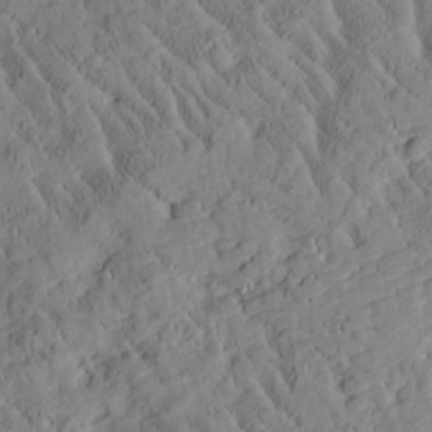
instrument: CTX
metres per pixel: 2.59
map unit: Htu
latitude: -2.6140
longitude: 174.5384
